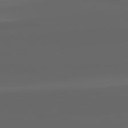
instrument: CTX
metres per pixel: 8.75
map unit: lApd
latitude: 82.2711
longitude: -169.1403
